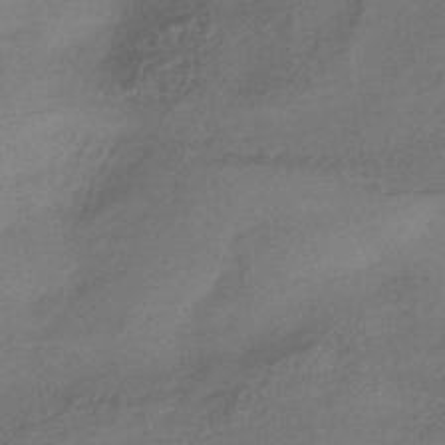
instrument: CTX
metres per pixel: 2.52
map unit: HNhu
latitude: -40.9542
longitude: 92.5574
